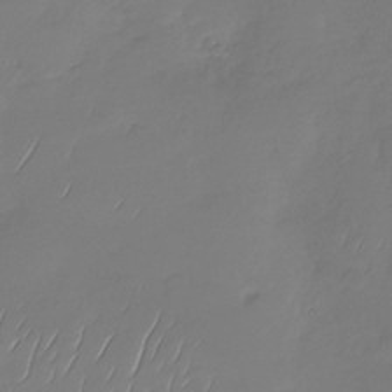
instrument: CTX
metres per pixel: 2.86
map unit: Nhu
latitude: -28.4818
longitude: -61.4615
